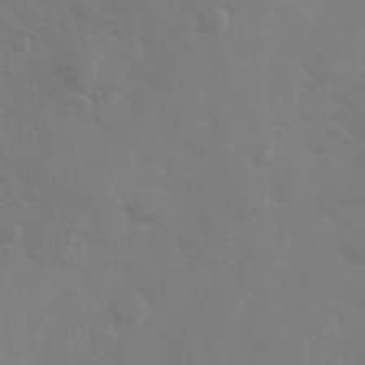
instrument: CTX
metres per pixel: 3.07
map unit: Hve
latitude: 33.1025
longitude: 150.5763
